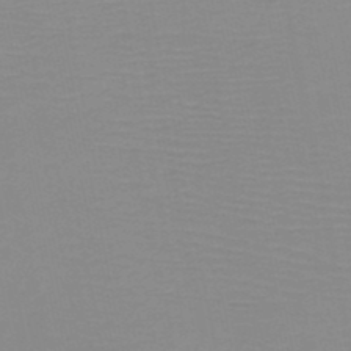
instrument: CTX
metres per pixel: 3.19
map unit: HNb
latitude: -48.5763
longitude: -43.8206
